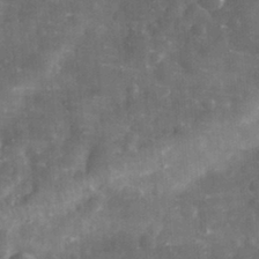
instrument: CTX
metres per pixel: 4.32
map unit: eHh
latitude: 31.4994
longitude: -71.3859
